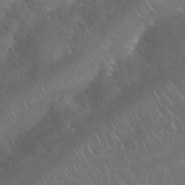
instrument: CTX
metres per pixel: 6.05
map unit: Nhu
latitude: 24.8946
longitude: -61.8583
